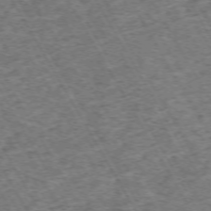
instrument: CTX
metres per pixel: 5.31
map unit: Hpe
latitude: -72.1606
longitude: 7.6722
